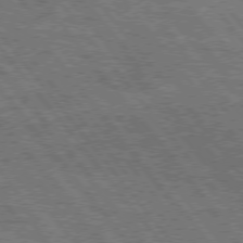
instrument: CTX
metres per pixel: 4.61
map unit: Hpe
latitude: 74.9514
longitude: -150.0633
